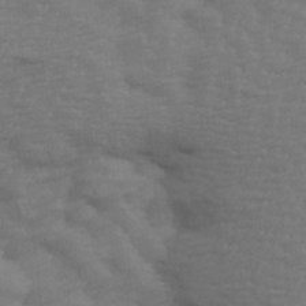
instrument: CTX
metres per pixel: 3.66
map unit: Ave
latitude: 14.2334
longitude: -105.5371
